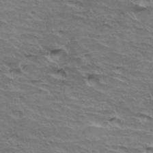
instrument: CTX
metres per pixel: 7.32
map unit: Hto
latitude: 35.7071
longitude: -42.4601
